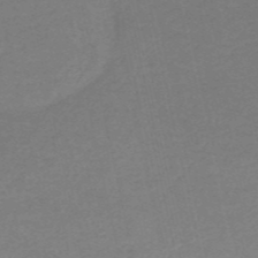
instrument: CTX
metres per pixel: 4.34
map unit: HNb
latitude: -53.3320
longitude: -51.1403
